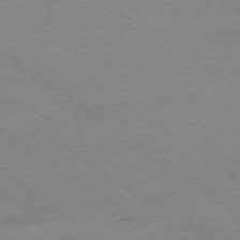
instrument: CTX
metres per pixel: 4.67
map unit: Hpe
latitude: -79.1998
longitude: -22.9892
